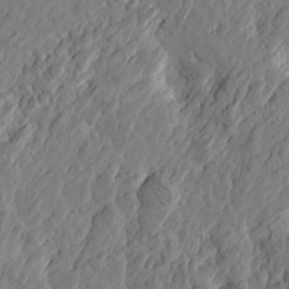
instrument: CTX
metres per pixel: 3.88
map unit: Htu
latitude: -2.5762
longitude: -178.4223
